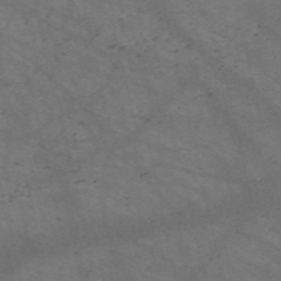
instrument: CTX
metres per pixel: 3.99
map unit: HNb
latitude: -55.8800
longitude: -45.4993
